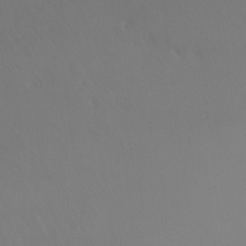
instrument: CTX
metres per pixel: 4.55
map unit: Ht
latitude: -7.7477
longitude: -33.3860
